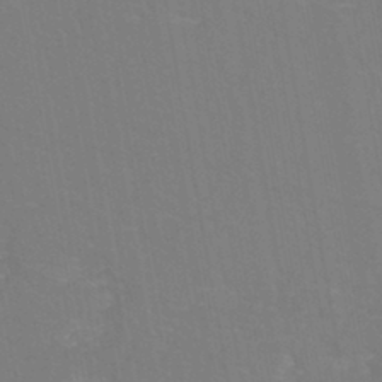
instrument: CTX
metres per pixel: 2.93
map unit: eHh
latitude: -43.1431
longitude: -31.9528
